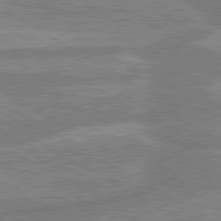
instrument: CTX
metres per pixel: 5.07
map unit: lApd
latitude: 80.1389
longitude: -171.1970
